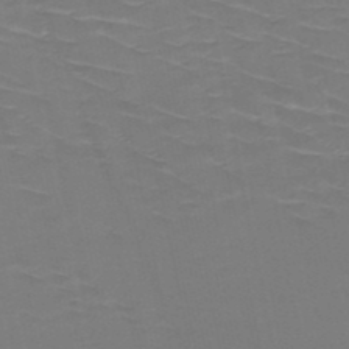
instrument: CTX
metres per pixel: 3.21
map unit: HNb
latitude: -50.3306
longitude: -47.0459
